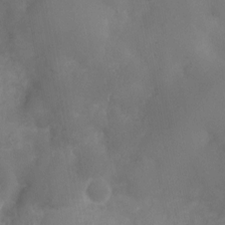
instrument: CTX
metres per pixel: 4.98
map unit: Nhu
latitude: 3.4993
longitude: -15.4049
